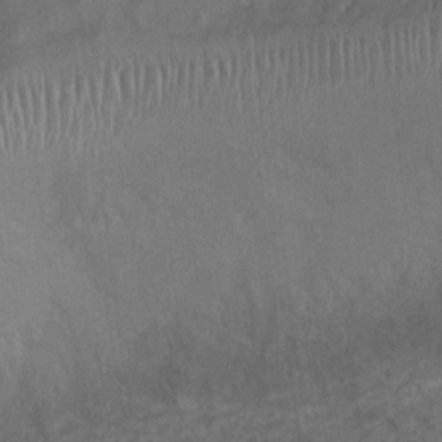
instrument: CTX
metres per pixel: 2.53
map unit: Ht
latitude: 1.4804
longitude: -19.8583
